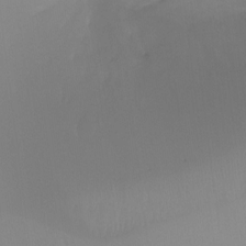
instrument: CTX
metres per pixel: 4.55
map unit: Ht
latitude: -16.4818
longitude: -45.6127
